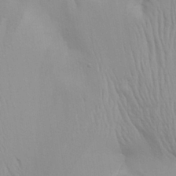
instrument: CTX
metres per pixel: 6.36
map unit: Aa
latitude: 29.1970
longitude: -134.3089
